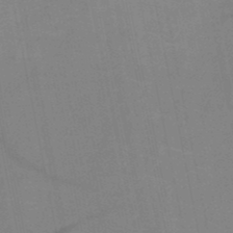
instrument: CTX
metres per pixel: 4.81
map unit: HNb
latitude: -48.3496
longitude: -47.8584
